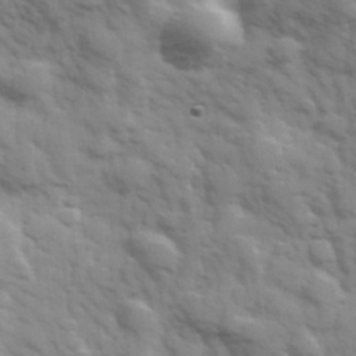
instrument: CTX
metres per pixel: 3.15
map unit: Hve
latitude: 32.3467
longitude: 150.4818
